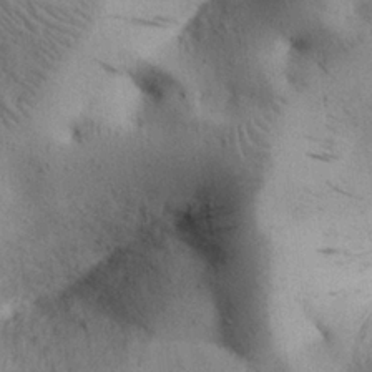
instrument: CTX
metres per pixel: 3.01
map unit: Nhu
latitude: 26.6491
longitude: -71.4048
